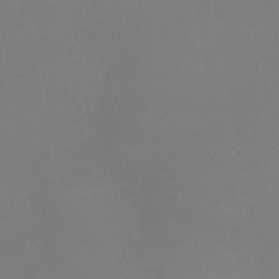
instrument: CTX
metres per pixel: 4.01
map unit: lHb
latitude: -37.6532
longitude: 74.4440
